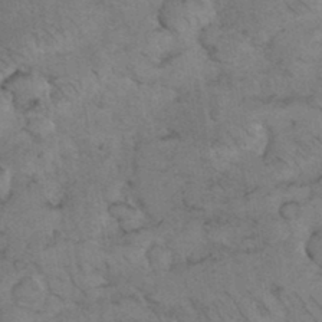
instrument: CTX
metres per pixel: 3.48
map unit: eHh
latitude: 36.1011
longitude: -67.7071
